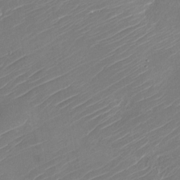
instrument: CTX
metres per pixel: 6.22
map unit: Nhu
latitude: -30.1606
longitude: -72.2712
